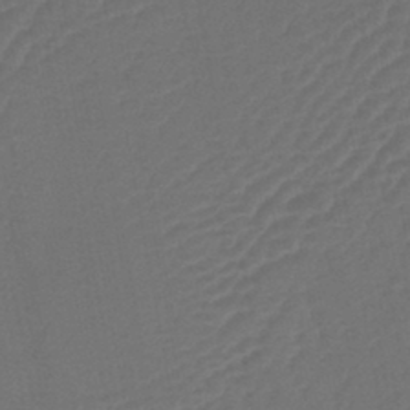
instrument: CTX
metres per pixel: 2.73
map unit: lHb
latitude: -43.1998
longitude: 76.7463
